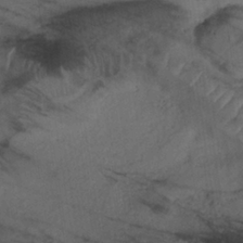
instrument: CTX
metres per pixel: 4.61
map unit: lHb
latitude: -34.8975
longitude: 66.9164
